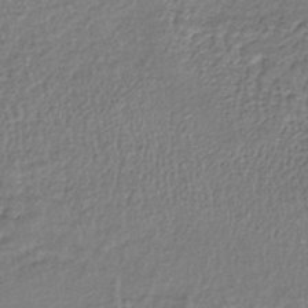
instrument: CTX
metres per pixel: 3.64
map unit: lHb
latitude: -39.3888
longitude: 61.5966
